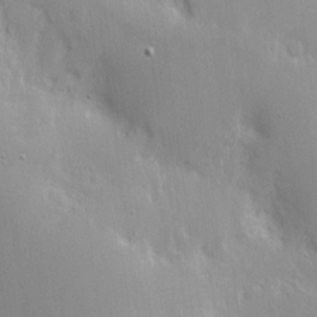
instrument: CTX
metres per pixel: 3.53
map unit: Nhe
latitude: -2.0472
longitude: -59.5749
